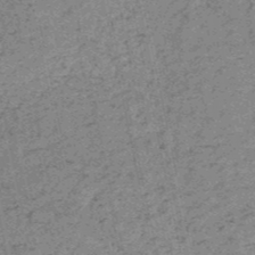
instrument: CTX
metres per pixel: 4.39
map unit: HNb
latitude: -51.1620
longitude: -51.6316
